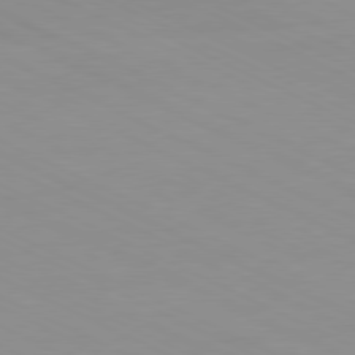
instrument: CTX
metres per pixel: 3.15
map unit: Ap
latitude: -80.9920
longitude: -94.0444
